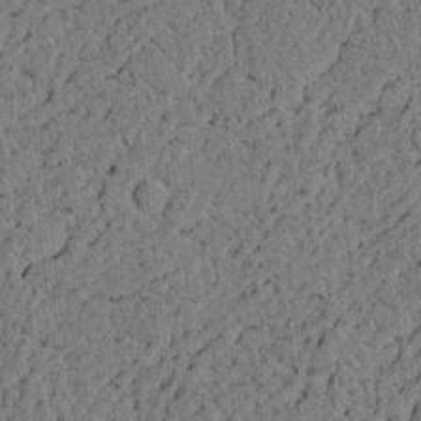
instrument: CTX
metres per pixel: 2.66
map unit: lAvf
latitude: 4.9703
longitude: 166.9920
